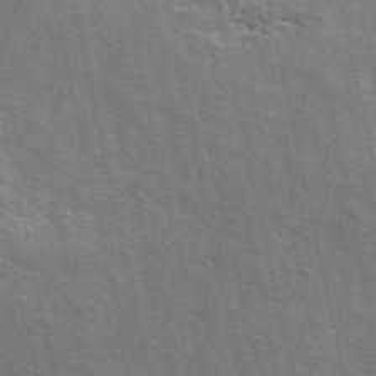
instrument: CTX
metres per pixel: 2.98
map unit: ANa
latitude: 49.1970
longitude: -73.4427
